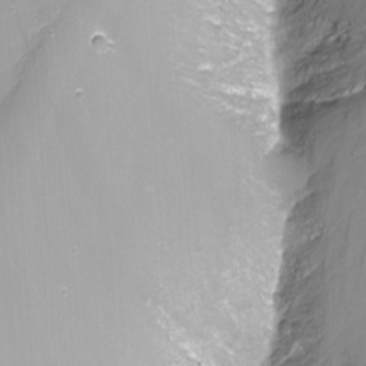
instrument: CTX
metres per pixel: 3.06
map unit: Nhu
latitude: -10.0850
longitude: -76.2144
